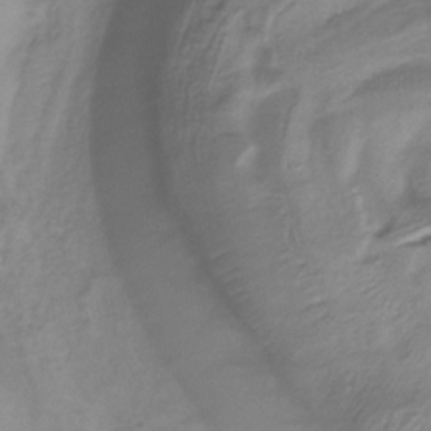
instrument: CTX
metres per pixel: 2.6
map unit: lHb
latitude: -32.4629
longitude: 63.7855
